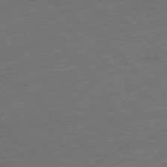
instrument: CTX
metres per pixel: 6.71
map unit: Ap
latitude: -77.9178
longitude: -93.4804
